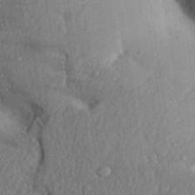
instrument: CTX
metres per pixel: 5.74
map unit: Aa
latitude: 31.8017
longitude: -144.5734
